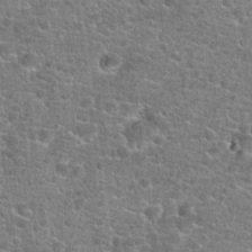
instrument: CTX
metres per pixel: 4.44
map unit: Hto
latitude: 20.3656
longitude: -43.8583
